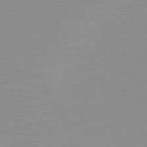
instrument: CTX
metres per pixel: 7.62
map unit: Ap
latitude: -73.2376
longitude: -69.6694
